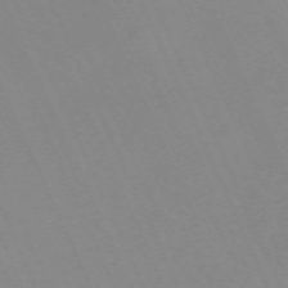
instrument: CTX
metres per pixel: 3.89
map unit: Nhu
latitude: -67.0675
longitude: 39.0109
